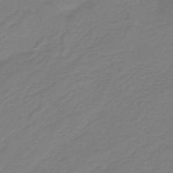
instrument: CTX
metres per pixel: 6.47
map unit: HNb
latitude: -37.6344
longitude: 54.1984
